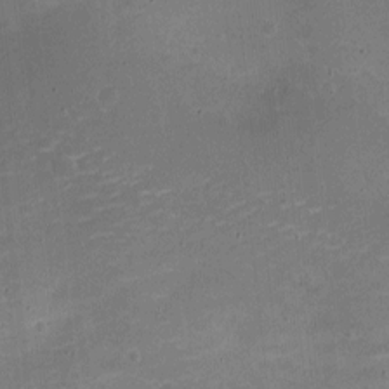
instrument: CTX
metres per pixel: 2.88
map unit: Nve
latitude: -21.3698
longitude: 104.5762
